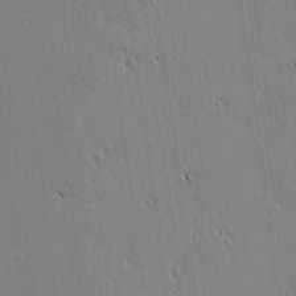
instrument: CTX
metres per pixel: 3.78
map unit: lAvf
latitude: 14.6680
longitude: -126.0255
